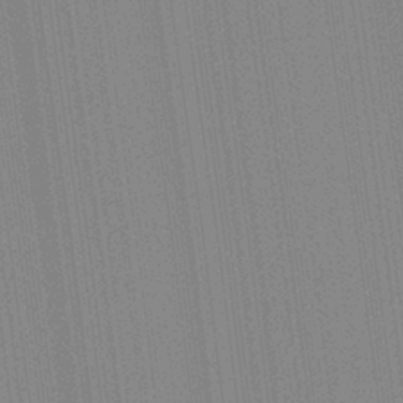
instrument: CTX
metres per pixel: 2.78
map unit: Aa
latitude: 28.2711
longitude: -147.6505
